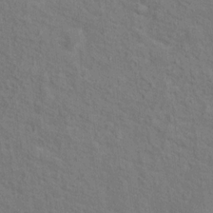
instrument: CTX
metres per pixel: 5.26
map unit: Hto
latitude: 14.8002
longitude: -38.1578
